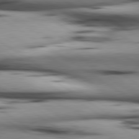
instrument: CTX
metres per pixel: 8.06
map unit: lApd
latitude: 80.2333
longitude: 161.5210
